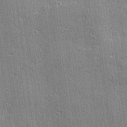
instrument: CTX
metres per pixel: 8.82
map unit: lAvf
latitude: -4.5951
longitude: -109.5182
